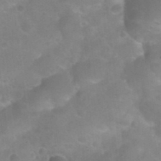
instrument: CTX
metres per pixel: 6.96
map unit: Nhu
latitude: 27.2159
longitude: -55.0269
